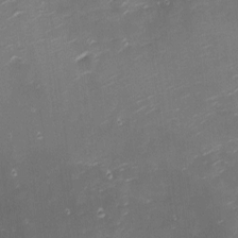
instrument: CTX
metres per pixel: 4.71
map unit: eHh
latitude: -1.5777
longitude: -80.4034
